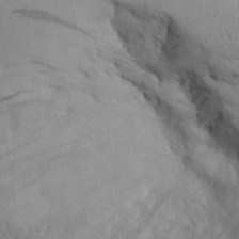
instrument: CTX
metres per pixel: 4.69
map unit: Aa
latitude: 26.0255
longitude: -129.3104
